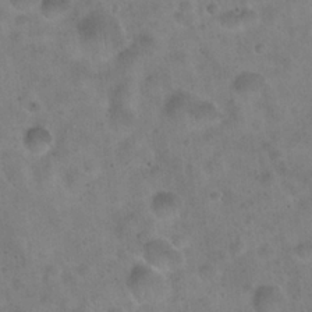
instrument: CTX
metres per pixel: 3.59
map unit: Hto
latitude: 22.3089
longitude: -54.2900
